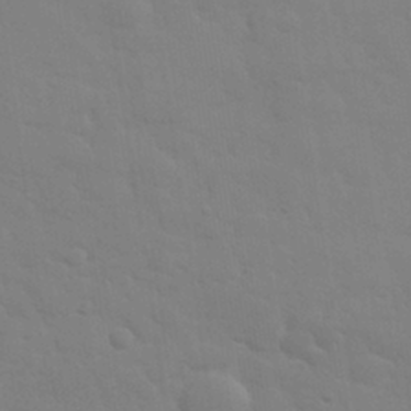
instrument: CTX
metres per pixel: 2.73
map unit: eHh
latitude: 31.0837
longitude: -70.2144
